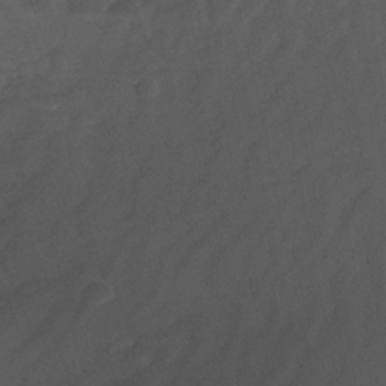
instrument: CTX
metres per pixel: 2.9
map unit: Nhu
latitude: -14.5952
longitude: -54.1767
